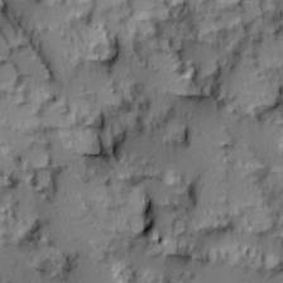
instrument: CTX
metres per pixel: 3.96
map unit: Ave
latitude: 0.7246
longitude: -110.0822
